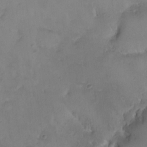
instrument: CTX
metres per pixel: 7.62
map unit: HNhu
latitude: 10.8002
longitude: 9.1998
